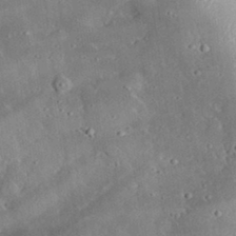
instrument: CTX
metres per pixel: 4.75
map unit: lHvf
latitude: 32.5924
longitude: -84.4790
